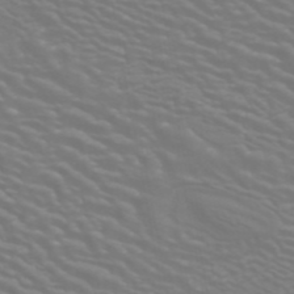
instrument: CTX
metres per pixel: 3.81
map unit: ANa
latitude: 42.8947
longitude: 23.1431
